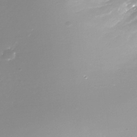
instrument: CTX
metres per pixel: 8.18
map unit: Nhe
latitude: -32.4440
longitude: -89.1592
